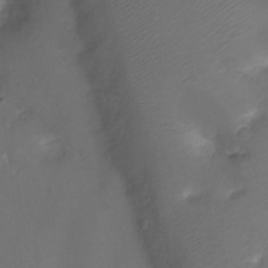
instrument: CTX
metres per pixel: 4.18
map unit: Ht
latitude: -6.7652
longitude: -21.2726
